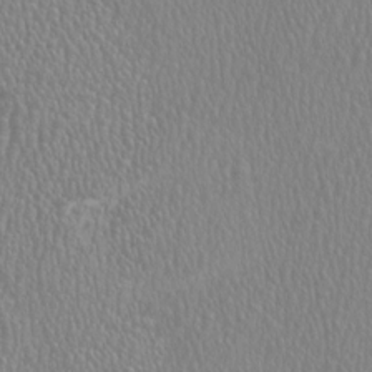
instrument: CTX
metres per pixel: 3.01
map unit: HNhu
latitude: -1.3888
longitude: 2.5195
